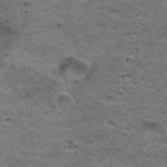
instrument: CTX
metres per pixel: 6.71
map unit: Hto
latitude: 32.7246
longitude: -48.4412
